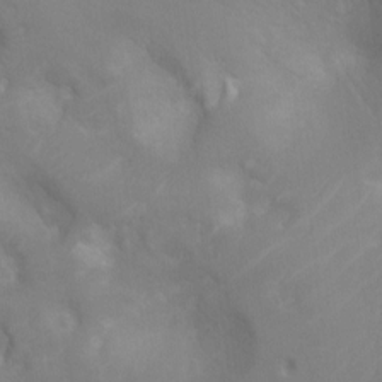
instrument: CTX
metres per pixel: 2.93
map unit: Ht
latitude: -5.1053
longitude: -26.1956
